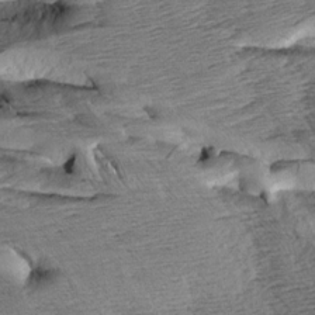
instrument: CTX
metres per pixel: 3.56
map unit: Aa
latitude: 8.2334
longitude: -133.6505
